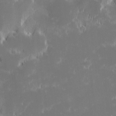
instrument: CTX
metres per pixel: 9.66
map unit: eHh
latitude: -1.5399
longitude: -84.2712
